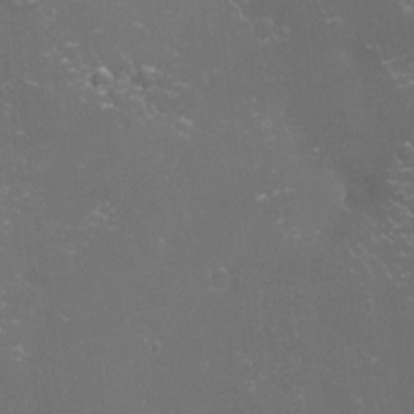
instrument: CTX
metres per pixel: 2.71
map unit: eHh
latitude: -4.2550
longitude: 19.5021
